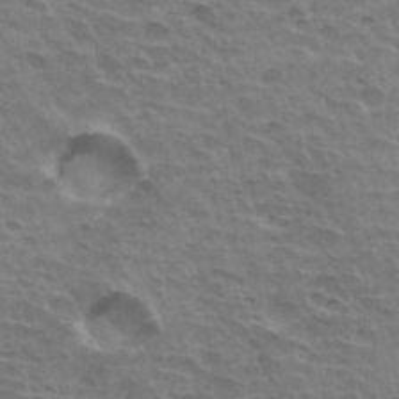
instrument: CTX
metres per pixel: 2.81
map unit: Hto
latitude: 33.8394
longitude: -42.9892
